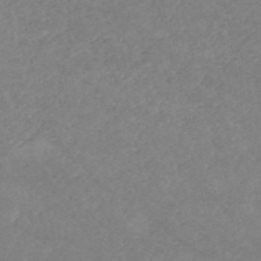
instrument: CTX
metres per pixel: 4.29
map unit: HNb
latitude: -54.3306
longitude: -34.3278
